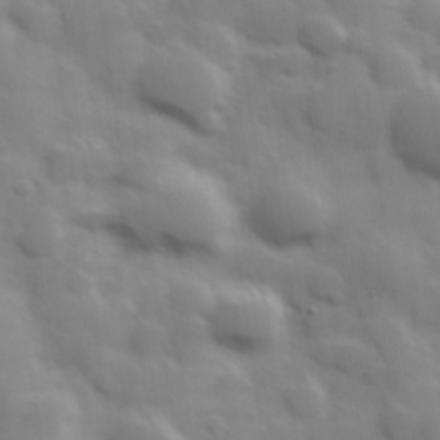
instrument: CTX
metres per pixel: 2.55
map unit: Hve
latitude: 31.1404
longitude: 150.6141
